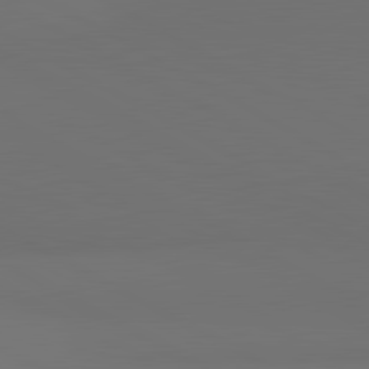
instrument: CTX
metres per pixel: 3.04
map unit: lApd
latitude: 81.6883
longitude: 152.9541
